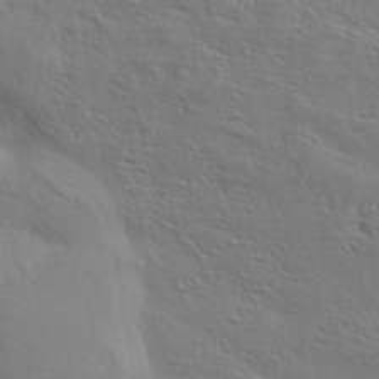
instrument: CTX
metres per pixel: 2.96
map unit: eHh
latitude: 34.4790
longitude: -134.4223
